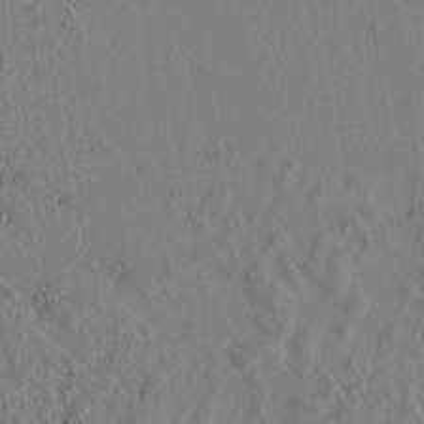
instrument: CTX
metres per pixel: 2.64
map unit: lAvf
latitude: 6.2522
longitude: 159.3509
